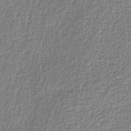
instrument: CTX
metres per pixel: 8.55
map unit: eAb
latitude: -38.9164
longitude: 52.3495
